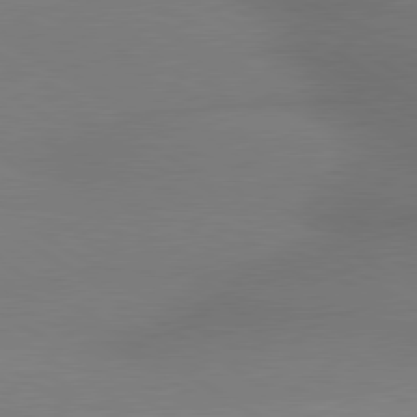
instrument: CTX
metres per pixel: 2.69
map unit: lApd
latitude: 79.7828
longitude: 177.9556
